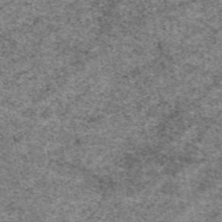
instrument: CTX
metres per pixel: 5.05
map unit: eAb
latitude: 50.4223
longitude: 109.6155
